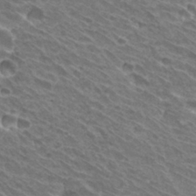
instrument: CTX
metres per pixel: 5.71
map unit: Hto
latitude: 31.4994
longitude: -42.8191
